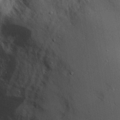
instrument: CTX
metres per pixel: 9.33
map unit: eHh
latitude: 19.9339
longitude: -71.1781
